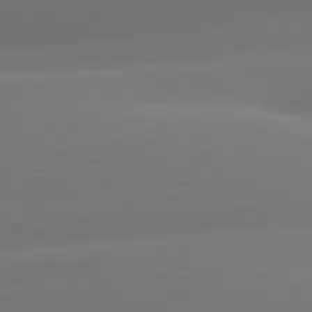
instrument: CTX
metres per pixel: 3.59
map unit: lApd
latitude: 81.4993
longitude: -160.7057
